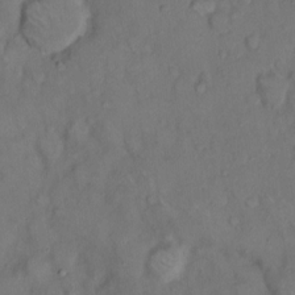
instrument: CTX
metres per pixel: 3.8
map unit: Hto
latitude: 8.8380
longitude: -61.8583
